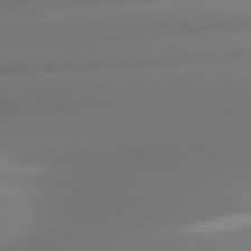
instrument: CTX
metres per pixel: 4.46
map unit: lApd
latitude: 80.9136
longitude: -164.9136
